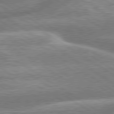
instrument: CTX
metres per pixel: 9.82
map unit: lApd
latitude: 79.7261
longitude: -160.1578
